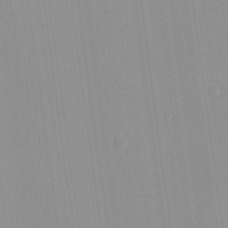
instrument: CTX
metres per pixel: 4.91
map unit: Aa
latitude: 24.1766
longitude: -136.1389
